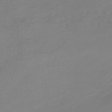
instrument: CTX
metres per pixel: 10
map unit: HNb
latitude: -46.3117
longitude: -35.2348
